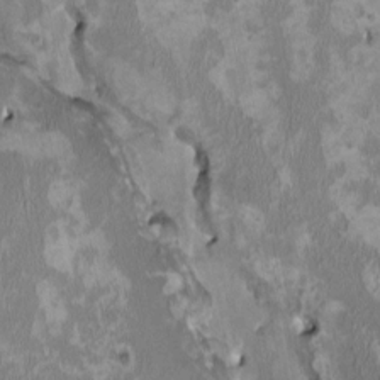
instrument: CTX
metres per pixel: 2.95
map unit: HNhu
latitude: 2.9891
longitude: -4.5357
